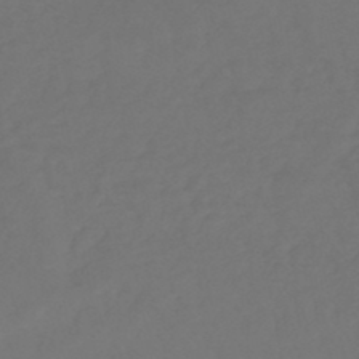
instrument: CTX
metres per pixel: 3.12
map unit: HNhu
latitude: -46.8030
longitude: 92.3117
